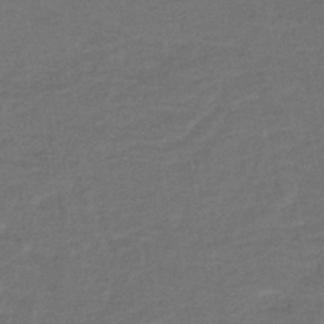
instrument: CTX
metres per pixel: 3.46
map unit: lHb
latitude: -39.4644
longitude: 58.4251
